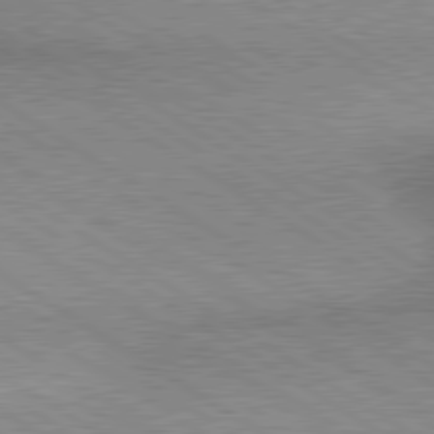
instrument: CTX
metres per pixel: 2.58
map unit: lApd
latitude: 79.9339
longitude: 167.1242
